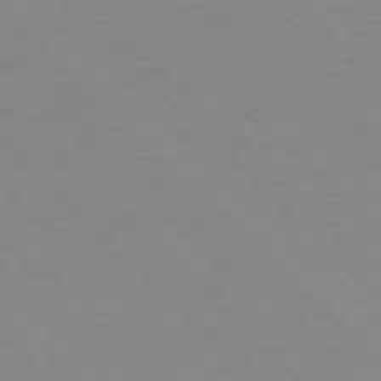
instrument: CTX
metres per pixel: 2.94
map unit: Ap
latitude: -77.2565
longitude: -85.2726
